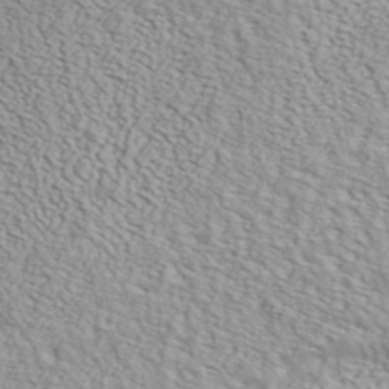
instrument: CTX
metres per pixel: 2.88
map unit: ANa
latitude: 42.4979
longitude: 35.4454
